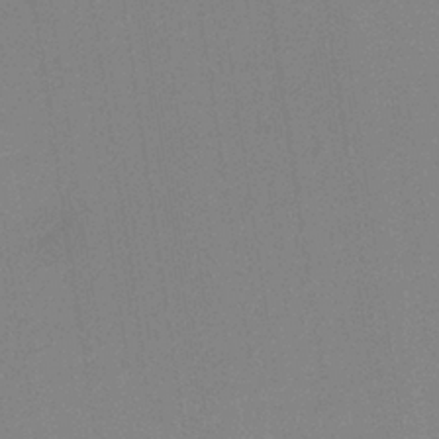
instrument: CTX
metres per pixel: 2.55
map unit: lHb
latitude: -34.7085
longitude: 65.7667
